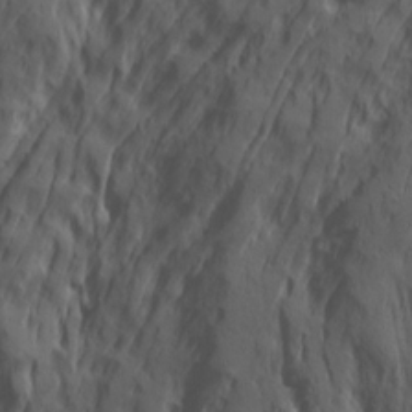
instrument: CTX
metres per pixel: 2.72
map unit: Ave
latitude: 23.1214
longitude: -133.1781
